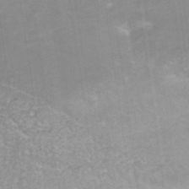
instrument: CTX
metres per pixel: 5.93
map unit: Hto
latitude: 39.0647
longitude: -42.0444
